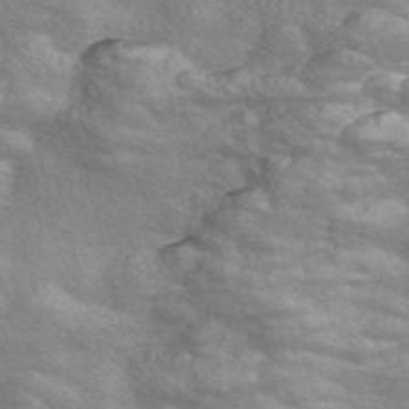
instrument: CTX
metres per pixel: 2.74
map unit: Nve
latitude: -56.7274
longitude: 59.8233
